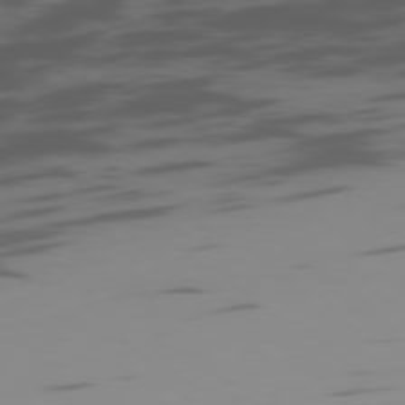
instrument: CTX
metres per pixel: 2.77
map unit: Ap
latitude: -77.8044
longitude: -65.4615
